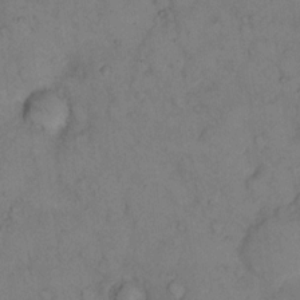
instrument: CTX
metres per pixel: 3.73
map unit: eHh
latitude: 13.2537
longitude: -63.2726
